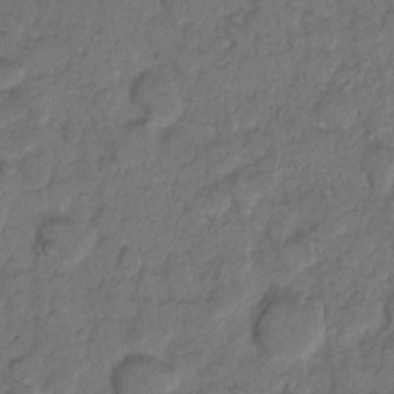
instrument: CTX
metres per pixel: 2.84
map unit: eHh
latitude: 8.5735
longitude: -64.0822
